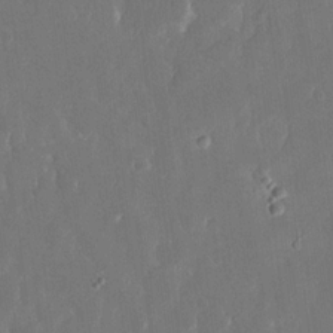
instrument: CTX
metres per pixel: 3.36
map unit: eHh
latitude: 15.6694
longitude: -72.8380
